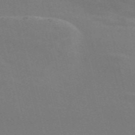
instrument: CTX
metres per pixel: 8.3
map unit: Nve
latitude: -58.5573
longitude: 63.3887
